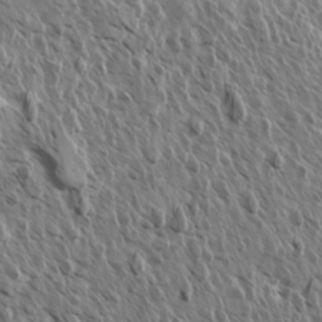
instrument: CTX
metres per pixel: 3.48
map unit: Aa
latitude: 13.6883
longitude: -143.2348
